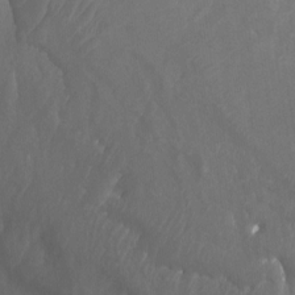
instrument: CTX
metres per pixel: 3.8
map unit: Aa
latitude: -13.2943
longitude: -67.1214
